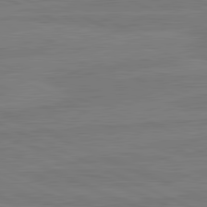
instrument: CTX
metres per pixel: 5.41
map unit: lApd
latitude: 81.8583
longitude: -177.3481
